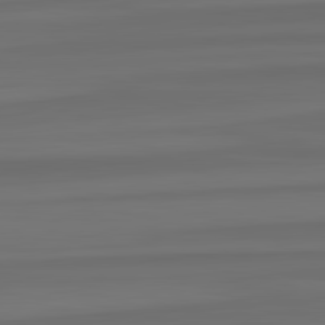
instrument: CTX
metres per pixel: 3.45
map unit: lApd
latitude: 82.4601
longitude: -172.8380
